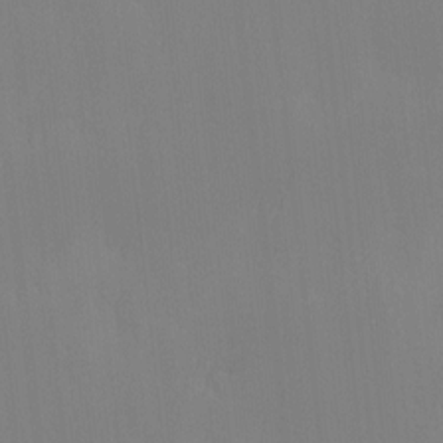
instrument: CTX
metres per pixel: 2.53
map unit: Ave
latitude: 2.6301
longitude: -112.8191
